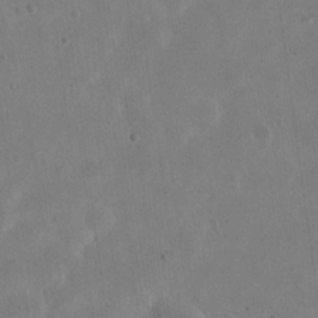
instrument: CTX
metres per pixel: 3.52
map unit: eHh
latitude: 21.1403
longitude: -69.8017
